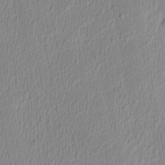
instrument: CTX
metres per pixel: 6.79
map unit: Aa
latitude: 28.2333
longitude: -137.4805
